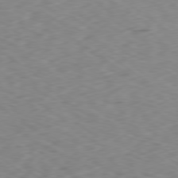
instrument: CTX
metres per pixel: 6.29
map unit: Ap
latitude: -79.2565
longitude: -72.9703
